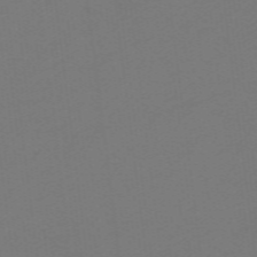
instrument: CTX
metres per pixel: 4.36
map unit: eHb
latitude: -49.8045
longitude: 83.7100
